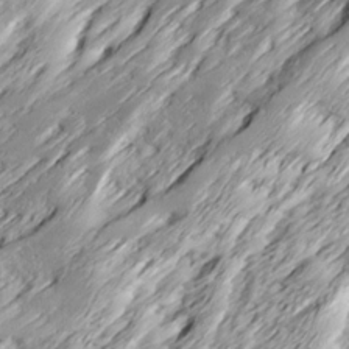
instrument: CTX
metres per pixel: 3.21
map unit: Ave
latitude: 15.5372
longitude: -136.7247
